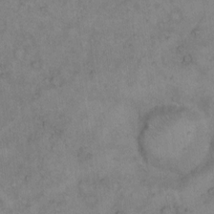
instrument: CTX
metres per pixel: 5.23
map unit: Hto
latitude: 11.7828
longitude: -60.6112
